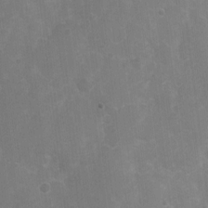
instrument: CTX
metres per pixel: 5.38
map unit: Nhu
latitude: 2.7057
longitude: -16.7813
